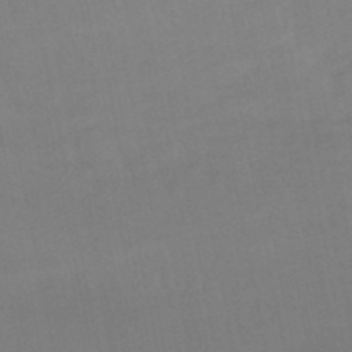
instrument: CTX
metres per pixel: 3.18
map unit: lHb
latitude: -49.3132
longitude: 75.9178
